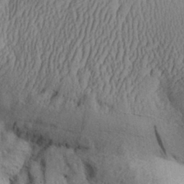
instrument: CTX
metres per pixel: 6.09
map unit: Aa
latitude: 29.8016
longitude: -136.4790
